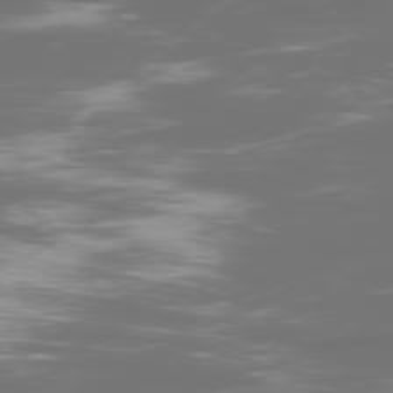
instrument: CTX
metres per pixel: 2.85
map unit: Ap
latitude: -77.8044
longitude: -62.2145
